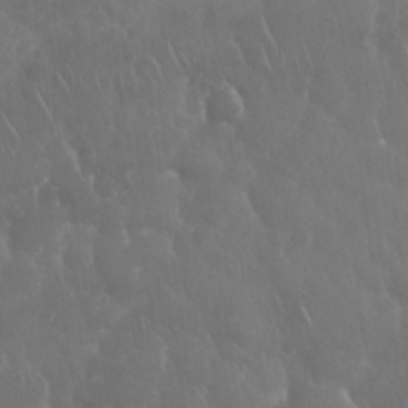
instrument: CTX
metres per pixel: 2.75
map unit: Nhu
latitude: 28.3845
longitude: -63.2348
